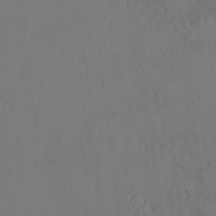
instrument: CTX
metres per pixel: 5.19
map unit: HNhu
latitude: 5.8583
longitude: 13.4455
